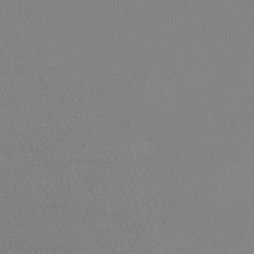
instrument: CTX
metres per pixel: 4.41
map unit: lHb
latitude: -44.9731
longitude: 72.1228
